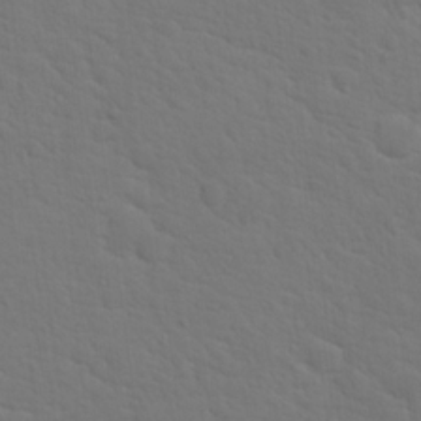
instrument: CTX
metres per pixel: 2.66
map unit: Hto
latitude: 18.7624
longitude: -33.9528
